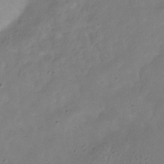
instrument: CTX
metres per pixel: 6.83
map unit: Hve
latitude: -32.5952
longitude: 93.3510
